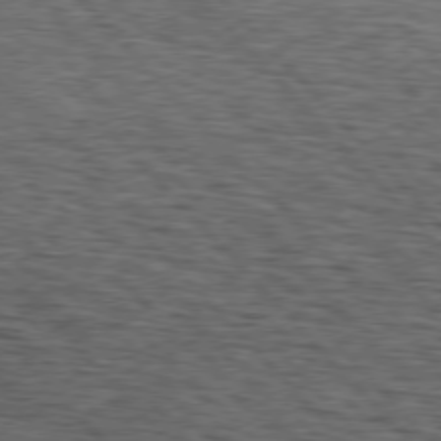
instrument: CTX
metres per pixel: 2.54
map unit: lApd
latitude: 76.4790
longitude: -75.0270
